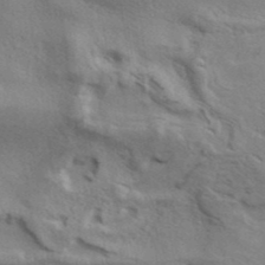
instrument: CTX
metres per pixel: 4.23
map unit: ANa
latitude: 39.5560
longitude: 29.6155
